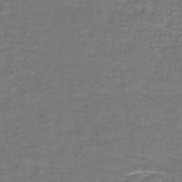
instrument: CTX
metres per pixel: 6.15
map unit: lHb
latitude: -42.1605
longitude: 55.8045
